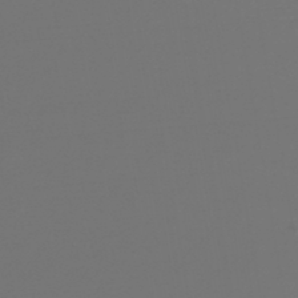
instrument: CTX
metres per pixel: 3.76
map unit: lHb
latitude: -45.5966
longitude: 76.1606
